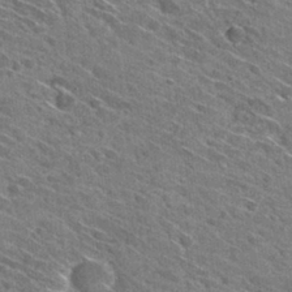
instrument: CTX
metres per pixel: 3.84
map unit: Hto
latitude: 30.1956
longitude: -45.2537
